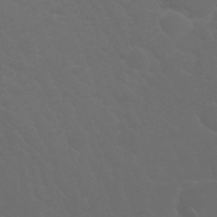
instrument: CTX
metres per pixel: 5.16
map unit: Nhu
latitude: 23.1403
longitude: -65.5371
